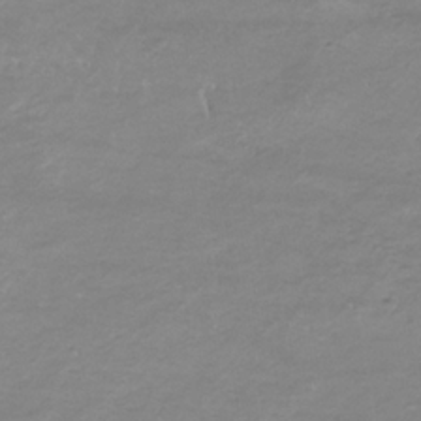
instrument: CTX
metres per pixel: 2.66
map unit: lHb
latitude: -33.8801
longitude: 70.1417
